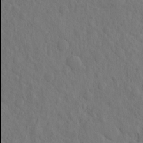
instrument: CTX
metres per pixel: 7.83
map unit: eHh
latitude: -2.4440
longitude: 18.0094
